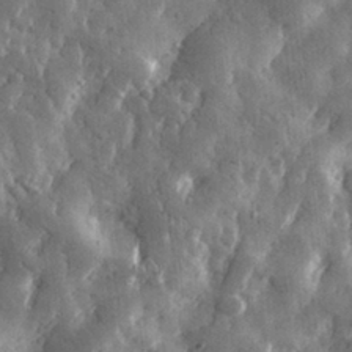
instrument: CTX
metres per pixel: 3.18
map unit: lHvf
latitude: 31.6505
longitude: -92.0255
